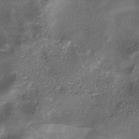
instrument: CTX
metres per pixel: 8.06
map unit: ANa
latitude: -36.3306
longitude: 95.1242
